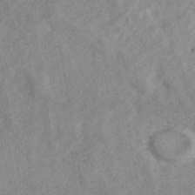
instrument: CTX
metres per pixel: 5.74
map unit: ANa
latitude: 43.1025
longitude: 26.8219
